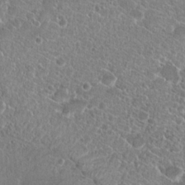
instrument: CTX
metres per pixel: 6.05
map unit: Hto
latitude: 19.1592
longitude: -37.0648
